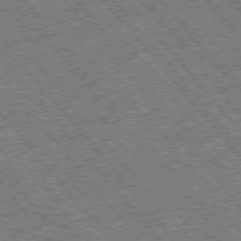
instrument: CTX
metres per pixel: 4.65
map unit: Hpe
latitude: -76.4062
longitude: -20.4034
